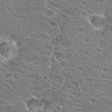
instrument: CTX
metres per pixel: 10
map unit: Hto
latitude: 24.1388
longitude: -43.4804
